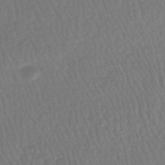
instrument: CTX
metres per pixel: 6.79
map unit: HNhu
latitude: -48.4062
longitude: 101.8044
